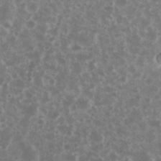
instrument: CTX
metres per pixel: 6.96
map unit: eHh
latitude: 34.6112
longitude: -61.5749
